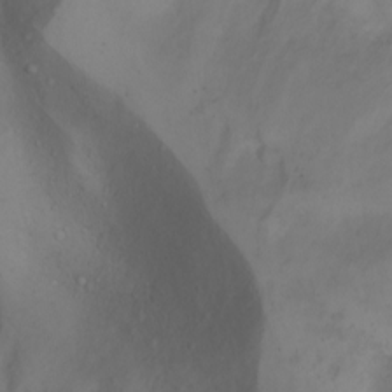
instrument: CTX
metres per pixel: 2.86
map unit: Aa
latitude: -3.5777
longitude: -72.2523
